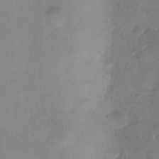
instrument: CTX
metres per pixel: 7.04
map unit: Ht
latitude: 1.9717
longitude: -34.8002
